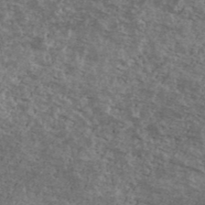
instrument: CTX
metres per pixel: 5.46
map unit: Ave
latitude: 40.2711
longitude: -108.2333
